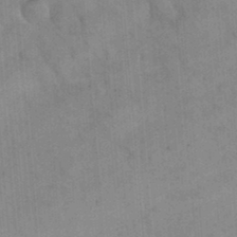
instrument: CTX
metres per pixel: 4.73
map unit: eHh
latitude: 24.8191
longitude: -65.3860
